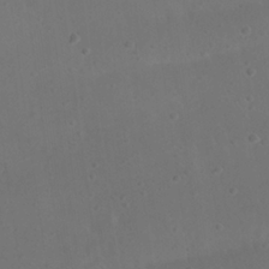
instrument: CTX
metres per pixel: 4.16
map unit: Nhu
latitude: 22.9325
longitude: -72.0633
